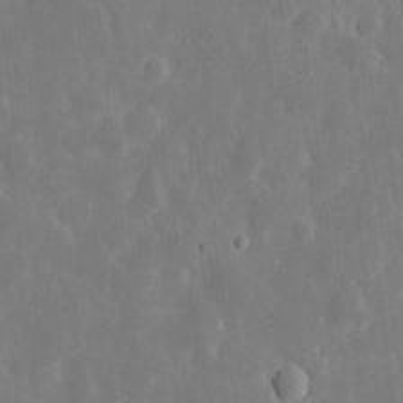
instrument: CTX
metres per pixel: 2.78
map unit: eHh
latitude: 7.3671
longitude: -70.6868
